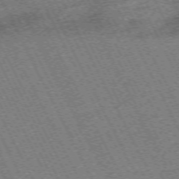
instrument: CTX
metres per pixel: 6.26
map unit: Hpe
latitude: -71.5021
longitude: 10.4251
